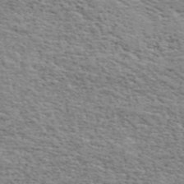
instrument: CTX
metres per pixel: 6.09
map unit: ANa
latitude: 48.8569
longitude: -74.7057
